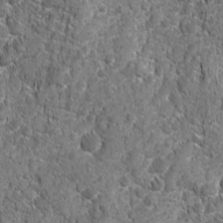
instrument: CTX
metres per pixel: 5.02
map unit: Ave
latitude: -10.4629
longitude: -119.6505
